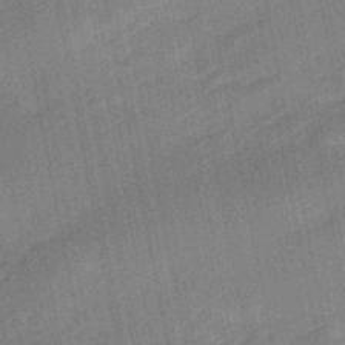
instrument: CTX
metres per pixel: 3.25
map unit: eHb
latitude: -47.2754
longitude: 86.5574
